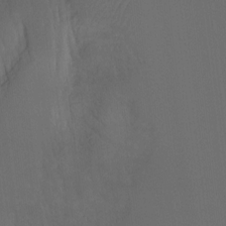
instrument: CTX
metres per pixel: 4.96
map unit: Hto
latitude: -7.7288
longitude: -50.5734
